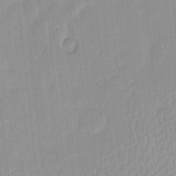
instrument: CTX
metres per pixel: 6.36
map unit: eHh
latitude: -4.4251
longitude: 15.2565
